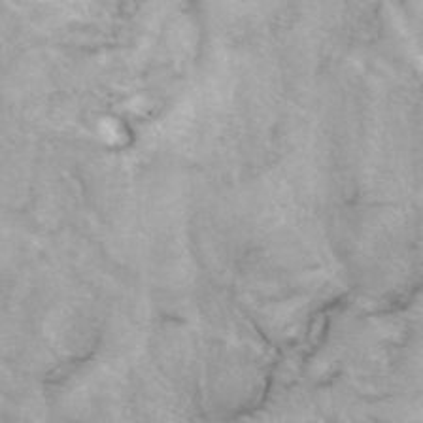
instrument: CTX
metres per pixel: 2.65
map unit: Hto
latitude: 38.6112
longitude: -42.2334
